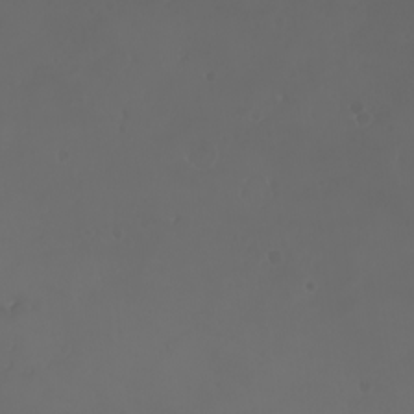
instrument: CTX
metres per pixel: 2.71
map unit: eHh
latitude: -3.1242
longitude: 19.8044
